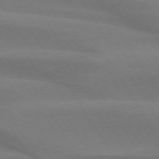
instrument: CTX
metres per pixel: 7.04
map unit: lApd
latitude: 74.6113
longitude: -66.2333
